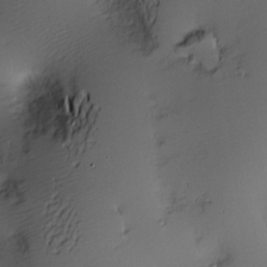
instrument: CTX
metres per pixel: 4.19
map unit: Nve
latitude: -9.2943
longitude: 174.5006
